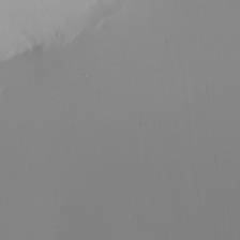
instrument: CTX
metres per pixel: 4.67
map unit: Nhu
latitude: -6.0661
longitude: -94.7435
